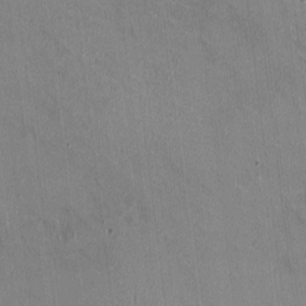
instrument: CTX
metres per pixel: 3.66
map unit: HNhu
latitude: -0.8786
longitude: -2.4034
